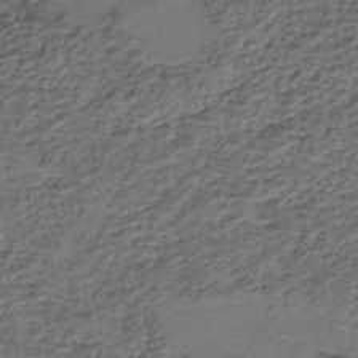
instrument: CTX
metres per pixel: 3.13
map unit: HNhu
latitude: -42.2550
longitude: 107.4266
